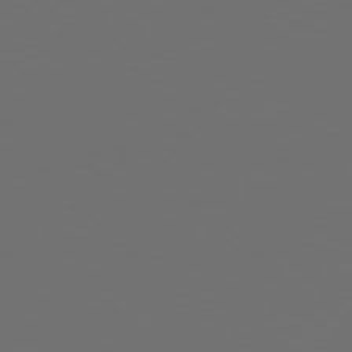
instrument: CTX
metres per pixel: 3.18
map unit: Hpe
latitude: 76.6868
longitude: -140.1766
